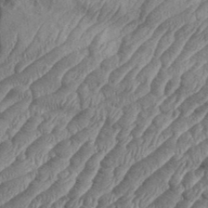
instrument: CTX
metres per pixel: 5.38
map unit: eHh
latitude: 36.4223
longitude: -137.1215
